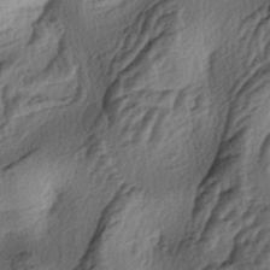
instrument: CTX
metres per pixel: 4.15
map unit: lAa
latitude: -4.4251
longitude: -124.1389
